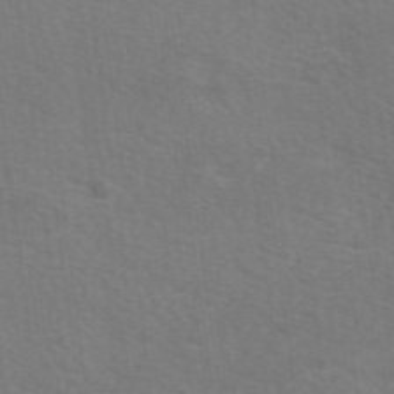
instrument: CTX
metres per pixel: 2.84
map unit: eAb
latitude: 50.3278
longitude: 113.1242
